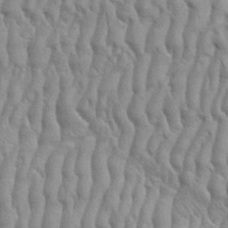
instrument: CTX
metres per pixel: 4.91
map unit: eHh
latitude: 33.6505
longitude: -140.8569
